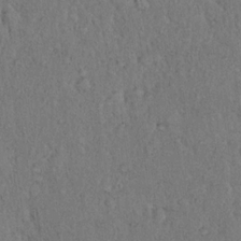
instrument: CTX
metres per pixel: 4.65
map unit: eHh
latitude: 18.1766
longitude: -62.1578
